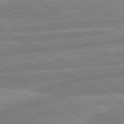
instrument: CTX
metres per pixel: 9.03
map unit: lApd
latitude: 80.9514
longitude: -168.4412
